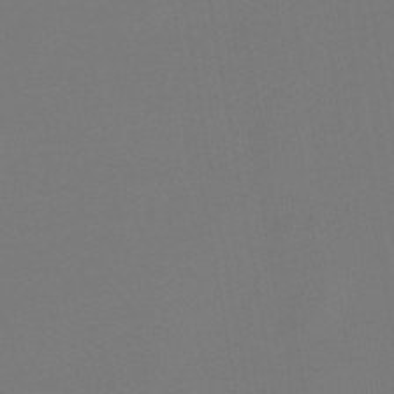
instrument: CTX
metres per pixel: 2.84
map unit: lHb
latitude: -47.1620
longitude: 71.0487
